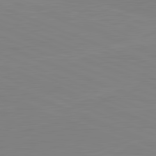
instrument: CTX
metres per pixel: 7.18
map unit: lApd
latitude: 82.0255
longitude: -157.1214
